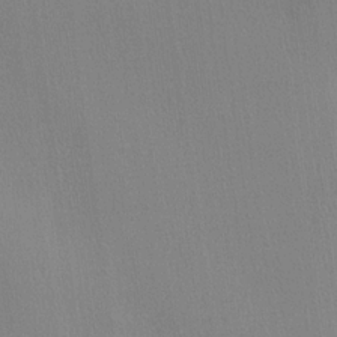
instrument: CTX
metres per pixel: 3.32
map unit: lHvf
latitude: 21.7828
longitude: 141.5588
